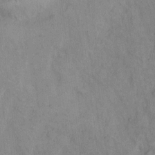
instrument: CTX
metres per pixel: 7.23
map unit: Hto
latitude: 9.4615
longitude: -59.1214
